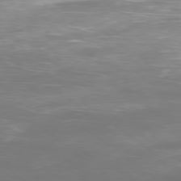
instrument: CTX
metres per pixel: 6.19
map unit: Ap
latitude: -78.2550
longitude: -94.5924
